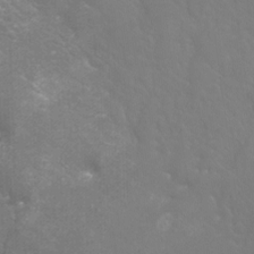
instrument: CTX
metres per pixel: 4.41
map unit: Htu
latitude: -12.2929
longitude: -71.4993
